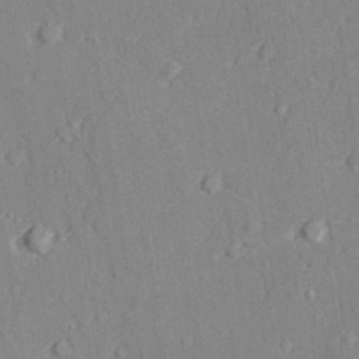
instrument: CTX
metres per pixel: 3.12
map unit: lAvf
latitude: 27.1970
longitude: -109.2159
